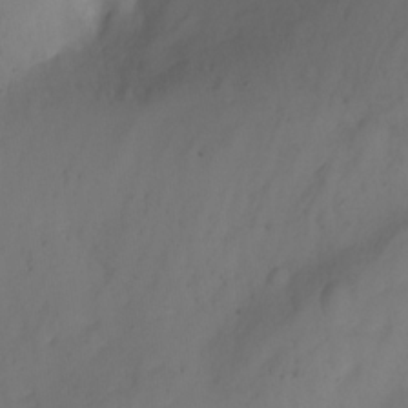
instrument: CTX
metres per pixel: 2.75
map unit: Nhu
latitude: -16.6708
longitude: -50.6679
